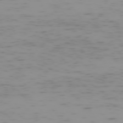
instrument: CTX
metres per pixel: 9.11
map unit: Hpe
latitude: -74.0850
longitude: 7.4454
